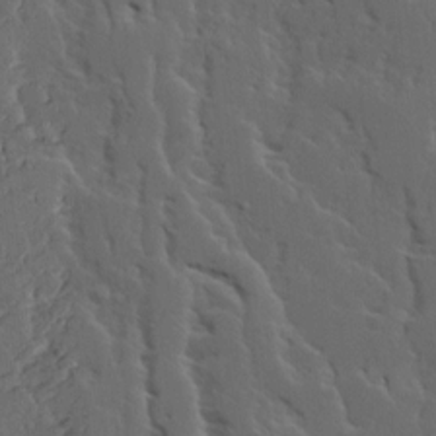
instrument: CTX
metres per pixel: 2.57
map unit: Ave
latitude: 14.3090
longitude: -135.9150
